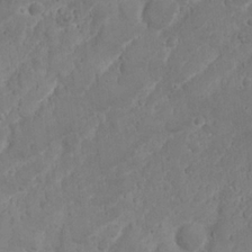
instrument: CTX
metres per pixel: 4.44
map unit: Nhu
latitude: 24.0822
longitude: -59.6505
